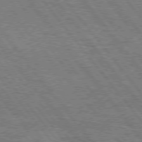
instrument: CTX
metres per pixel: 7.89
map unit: Hpe
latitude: 75.1970
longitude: -138.9136
